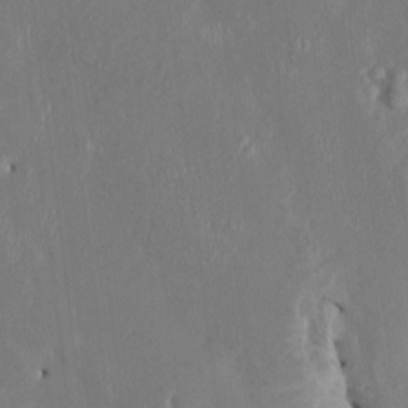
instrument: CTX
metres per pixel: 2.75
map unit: HNhu
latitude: 3.1970
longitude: -5.4048
